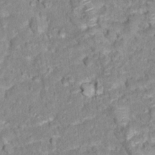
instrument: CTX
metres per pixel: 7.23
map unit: Hto
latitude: 16.7624
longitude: -36.5735
